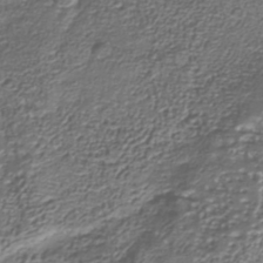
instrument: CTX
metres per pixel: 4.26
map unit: Nhu
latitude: -38.8597
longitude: -82.9702
